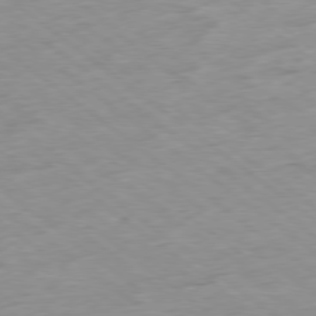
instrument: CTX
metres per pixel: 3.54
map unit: Hpe
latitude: -78.9352
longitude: -22.8758
